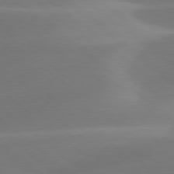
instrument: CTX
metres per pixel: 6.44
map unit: lApd
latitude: 78.4601
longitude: -51.7071
